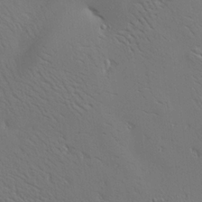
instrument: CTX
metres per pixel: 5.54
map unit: Aa
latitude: 18.8758
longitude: -141.2914
